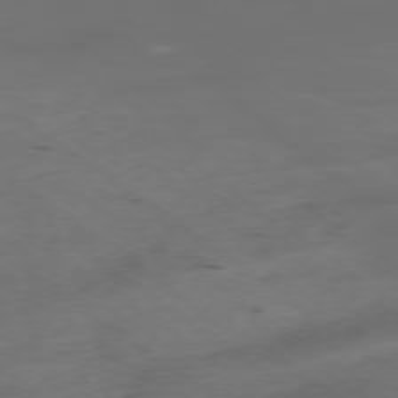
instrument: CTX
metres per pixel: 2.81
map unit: Ap
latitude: -77.5588
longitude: -71.8961
